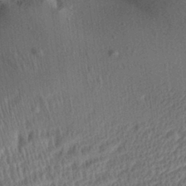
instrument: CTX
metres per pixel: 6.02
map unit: Aa
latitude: 29.1025
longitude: -137.5749
